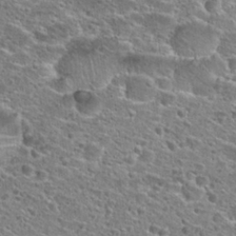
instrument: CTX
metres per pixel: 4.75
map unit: Hto
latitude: 26.0633
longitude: -47.4427
